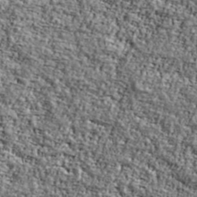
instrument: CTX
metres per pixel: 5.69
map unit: Ave
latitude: 42.1389
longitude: -111.1781
